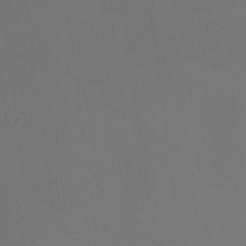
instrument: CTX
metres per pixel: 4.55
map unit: HNhu
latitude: 10.0822
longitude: 12.1795
